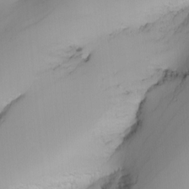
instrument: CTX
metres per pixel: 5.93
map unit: Nhu
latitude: -6.4062
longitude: -85.9339
